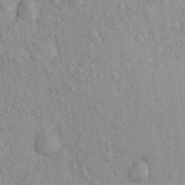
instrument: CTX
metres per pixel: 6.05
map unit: Htu
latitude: -6.1039
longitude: 156.0661
